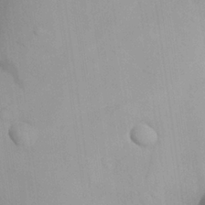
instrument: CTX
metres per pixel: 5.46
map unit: Aa
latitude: 26.3467
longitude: -131.0648
